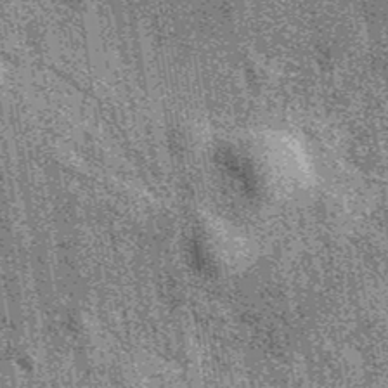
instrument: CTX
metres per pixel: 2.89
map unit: eAb
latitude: 39.3671
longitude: 107.1620
